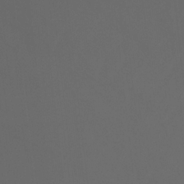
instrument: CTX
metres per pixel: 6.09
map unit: Hve
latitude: -33.4644
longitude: 92.5196
